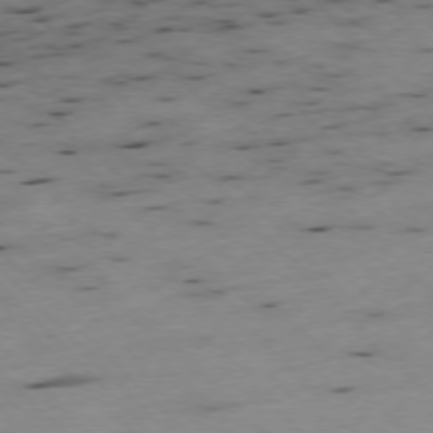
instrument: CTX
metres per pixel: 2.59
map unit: Ap
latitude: -77.1809
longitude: -60.3089
